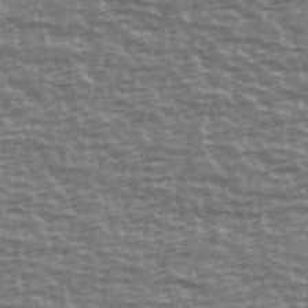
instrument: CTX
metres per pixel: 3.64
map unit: Ave
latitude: 40.7057
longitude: -114.2144
